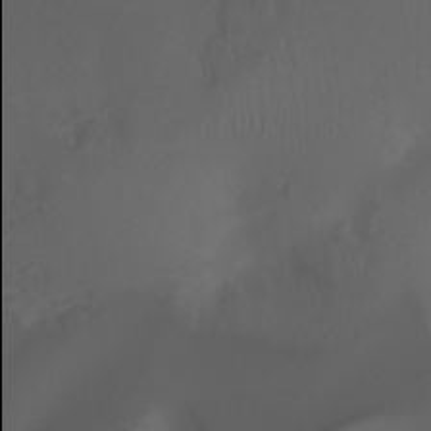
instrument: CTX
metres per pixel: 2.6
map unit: Ht
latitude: -0.4629
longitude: -45.9906
